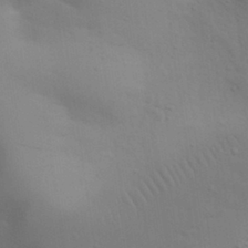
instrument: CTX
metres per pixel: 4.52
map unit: eHh
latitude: 30.6491
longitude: -70.0633
